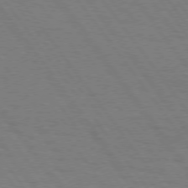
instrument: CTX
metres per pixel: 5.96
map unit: Hpe
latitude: 74.6679
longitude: -137.6127
